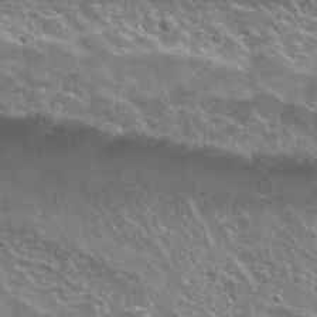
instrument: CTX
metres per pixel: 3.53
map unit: Nhu
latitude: 26.2334
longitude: -50.2900
